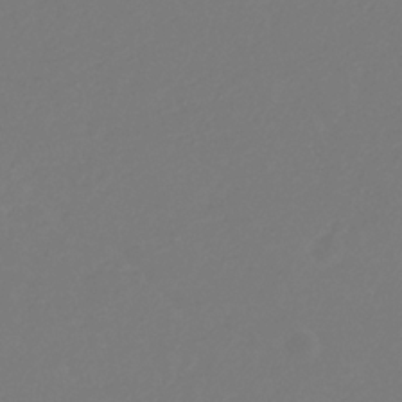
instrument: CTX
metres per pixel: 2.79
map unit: eHb
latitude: -30.0472
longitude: 66.3306
